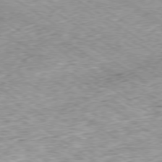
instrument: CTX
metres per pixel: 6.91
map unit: Hpe
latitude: -79.5777
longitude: 8.2739
